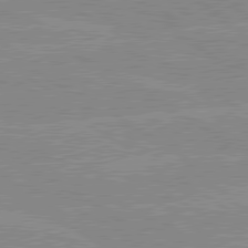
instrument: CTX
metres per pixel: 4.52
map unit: lApd
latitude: 80.0255
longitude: -125.4804
